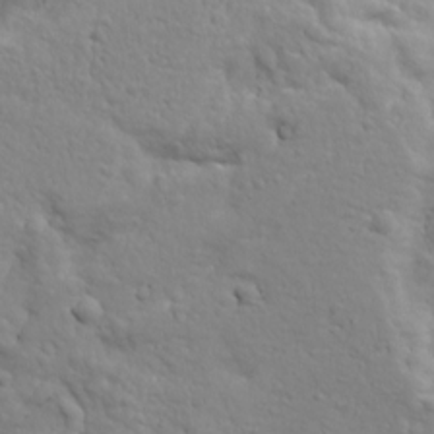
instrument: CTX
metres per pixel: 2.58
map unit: Ave
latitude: 18.2522
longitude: -132.9892
